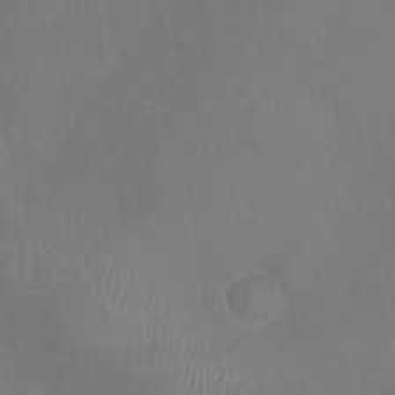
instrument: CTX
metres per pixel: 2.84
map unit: Ht
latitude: -1.9367
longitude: -20.0444
